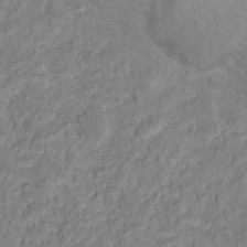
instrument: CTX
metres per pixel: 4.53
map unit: Hto
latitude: 16.6868
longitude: -38.5168
